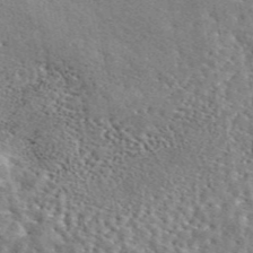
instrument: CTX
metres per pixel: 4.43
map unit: eAb
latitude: 45.6127
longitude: 111.7288
